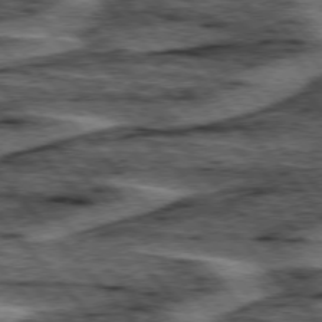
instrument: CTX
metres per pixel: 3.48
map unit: lApd
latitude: 75.9339
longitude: -77.3292
